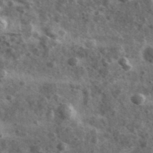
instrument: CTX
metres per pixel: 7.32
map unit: Ave
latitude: 38.5546
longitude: -108.0633
